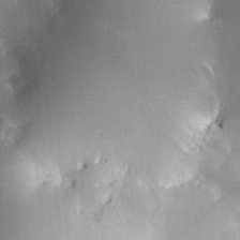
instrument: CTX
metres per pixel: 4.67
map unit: HNhu
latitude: 7.0080
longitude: 14.6330
